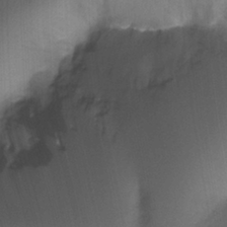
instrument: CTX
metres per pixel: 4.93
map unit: Ht
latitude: -18.2928
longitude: -44.7435
